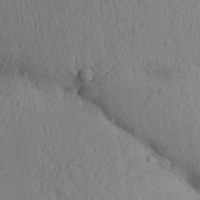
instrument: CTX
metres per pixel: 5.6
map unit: Aa
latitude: 29.8205
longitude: -146.8947
